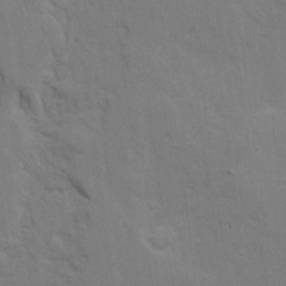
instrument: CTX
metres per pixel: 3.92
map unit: Ave
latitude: 22.3467
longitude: -130.1956
